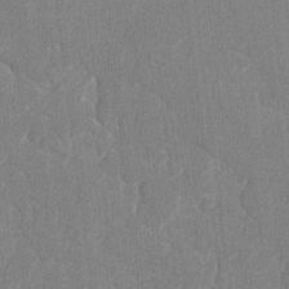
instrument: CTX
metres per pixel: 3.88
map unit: lAvf
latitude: -8.1228
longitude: -113.7449
